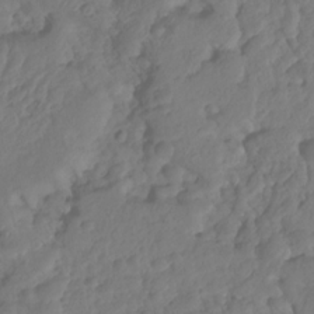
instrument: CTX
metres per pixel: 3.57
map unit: HNhu
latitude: -24.8030
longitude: 50.2739
